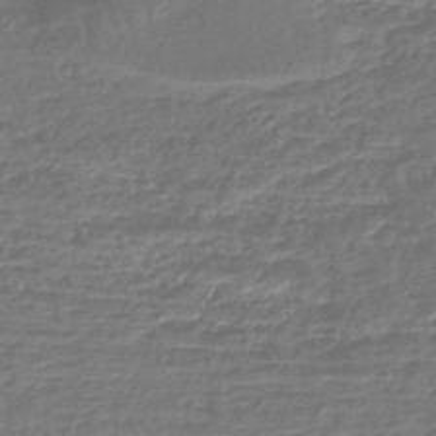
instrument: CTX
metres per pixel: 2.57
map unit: lHb
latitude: -45.1809
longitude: 73.5210
